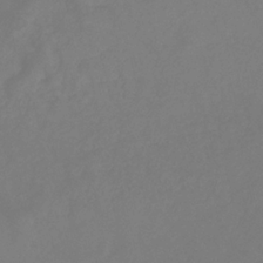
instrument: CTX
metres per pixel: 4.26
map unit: eHb
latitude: -29.7667
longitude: 66.3117
